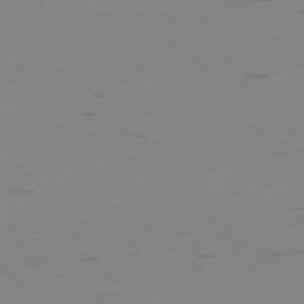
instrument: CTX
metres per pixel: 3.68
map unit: Ap
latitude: -78.6707
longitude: -62.9514
